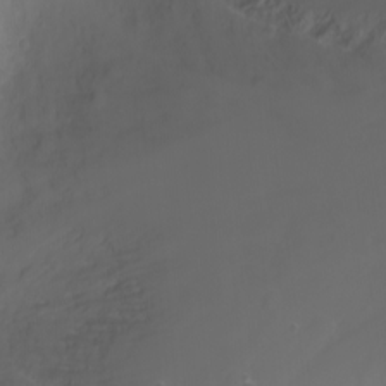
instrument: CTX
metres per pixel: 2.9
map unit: Nhu
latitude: -1.2943
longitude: -77.8583
